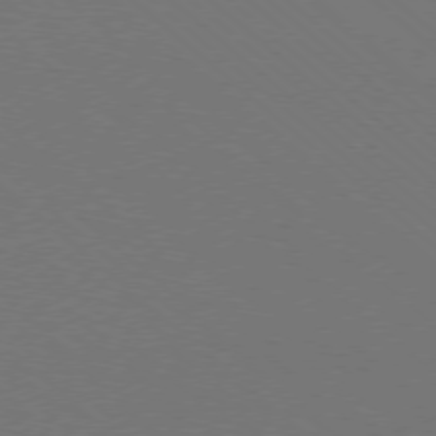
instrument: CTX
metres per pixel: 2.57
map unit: Ap
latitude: -78.3306
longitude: -90.3467
